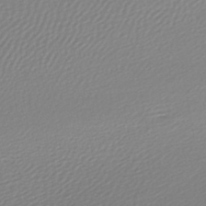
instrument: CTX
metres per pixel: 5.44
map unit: lHb
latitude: -47.5966
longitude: 66.6140
